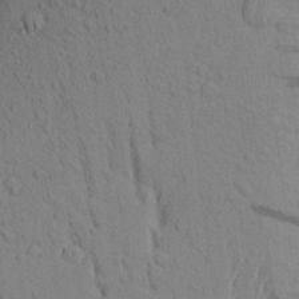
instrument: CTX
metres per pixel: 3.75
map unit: Aa
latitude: 18.6112
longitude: -149.0081
